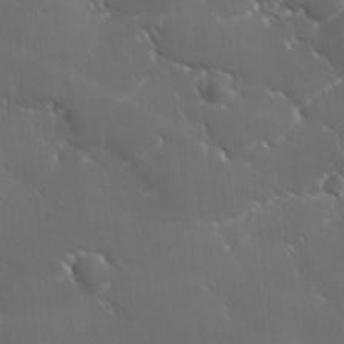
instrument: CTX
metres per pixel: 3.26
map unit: Ave
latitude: 1.5938
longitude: -113.7072
